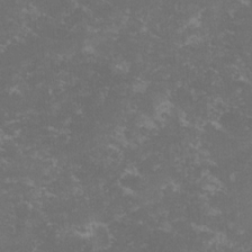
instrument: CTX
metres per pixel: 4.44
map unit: lHvf
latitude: -13.8422
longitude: -99.2159
